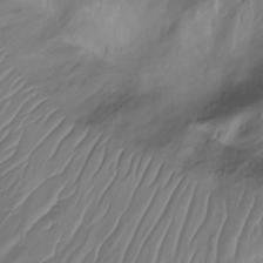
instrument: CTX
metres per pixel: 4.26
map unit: Nhu
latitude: -13.2754
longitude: -62.4223
